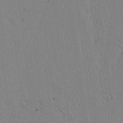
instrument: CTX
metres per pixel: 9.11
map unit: lAvf
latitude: 15.2537
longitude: -125.5182
